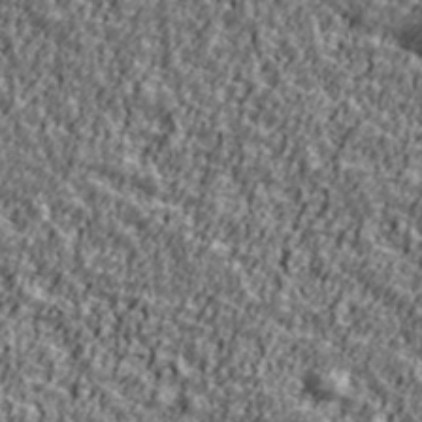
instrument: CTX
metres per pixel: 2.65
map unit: Ave
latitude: 42.0633
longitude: -111.9717
